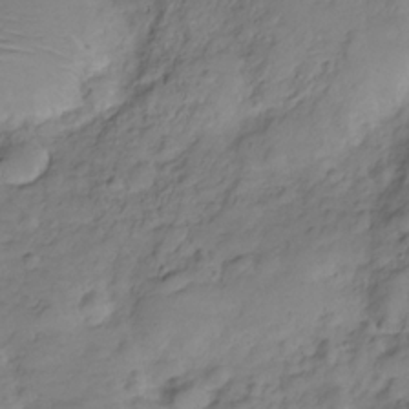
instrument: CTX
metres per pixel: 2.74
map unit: Hve
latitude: -29.1053
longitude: 94.6896
